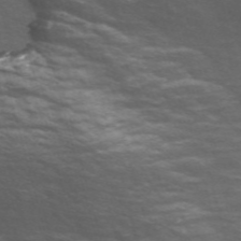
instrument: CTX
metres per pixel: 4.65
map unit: Nve
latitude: -58.5195
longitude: 54.6330
